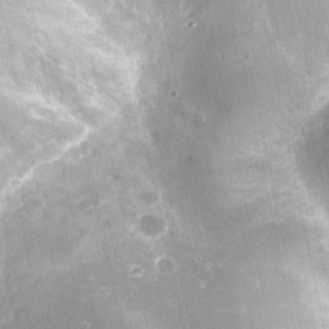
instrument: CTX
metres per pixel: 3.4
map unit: Nhu
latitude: 25.9150
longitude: -56.4034
